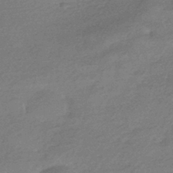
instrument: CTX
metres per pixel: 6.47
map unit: HNhu
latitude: -43.1431
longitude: 93.5021
